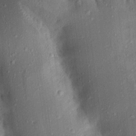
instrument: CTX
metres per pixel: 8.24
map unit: Aa
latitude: 15.7072
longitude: -148.7057
